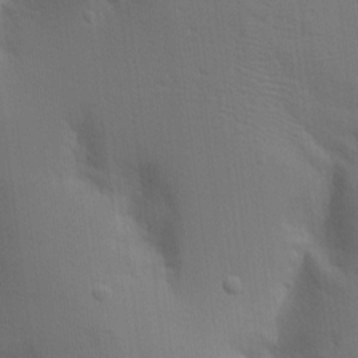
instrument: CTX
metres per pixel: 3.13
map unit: Aa
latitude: 15.2159
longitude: -147.2726
